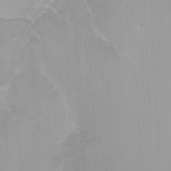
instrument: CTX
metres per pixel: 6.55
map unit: Nhu
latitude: -8.1984
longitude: -43.4049
